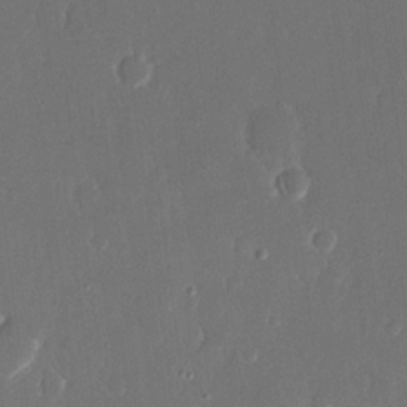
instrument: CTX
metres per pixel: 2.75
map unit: eHh
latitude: 15.4238
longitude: -72.4979
